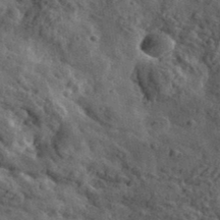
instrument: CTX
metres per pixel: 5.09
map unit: eHh
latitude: 36.7058
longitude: -79.8584
